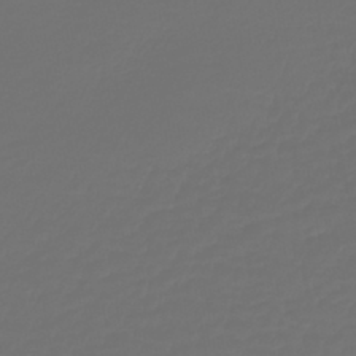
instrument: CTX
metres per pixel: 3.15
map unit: lHb
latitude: -43.5399
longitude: 60.5952
